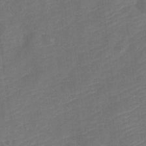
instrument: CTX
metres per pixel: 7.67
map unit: Nve
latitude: -19.0109
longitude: 109.0486
